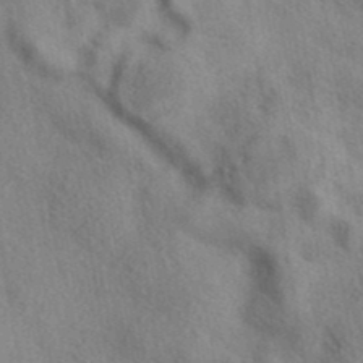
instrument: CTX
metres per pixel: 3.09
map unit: eAb
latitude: 39.2159
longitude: 112.1984
